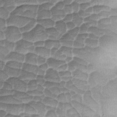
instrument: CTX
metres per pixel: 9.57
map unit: Ave
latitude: -8.2172
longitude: -123.0836
